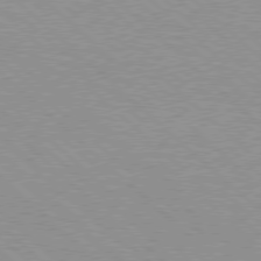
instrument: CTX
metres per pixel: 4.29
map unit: Hpe
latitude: 77.6127
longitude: -153.9528
